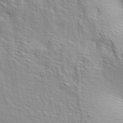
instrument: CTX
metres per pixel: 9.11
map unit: lAa
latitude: -4.6329
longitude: -121.7072
